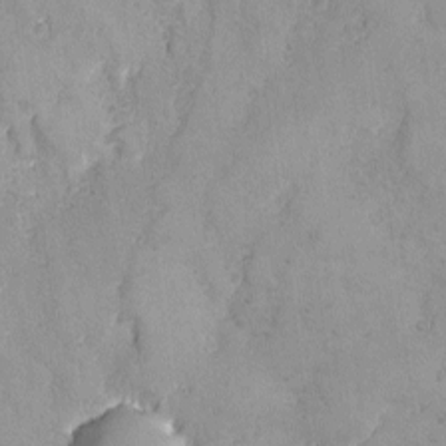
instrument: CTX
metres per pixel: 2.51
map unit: Ave
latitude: -7.6344
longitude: -118.6112
